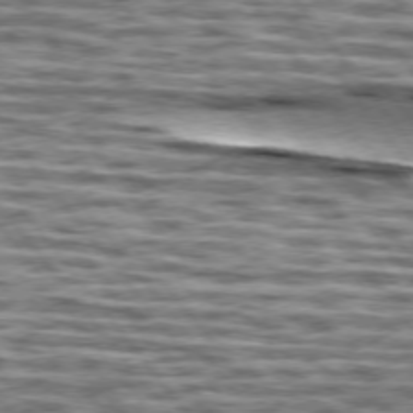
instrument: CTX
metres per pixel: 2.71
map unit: lApd
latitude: 75.0270
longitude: -56.7624
